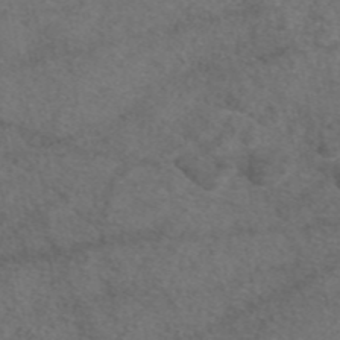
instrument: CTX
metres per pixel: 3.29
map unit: eAb
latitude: 47.7828
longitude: 110.6140
